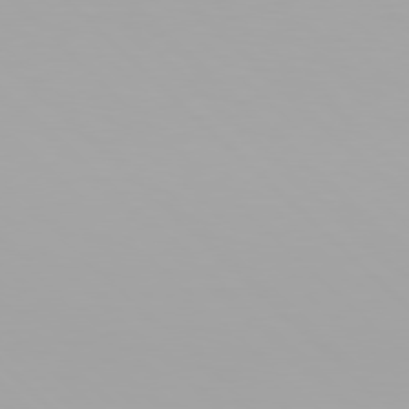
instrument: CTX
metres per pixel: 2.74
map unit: Hpe
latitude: 77.7449
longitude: -136.8380
